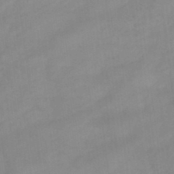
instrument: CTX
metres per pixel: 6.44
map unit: lHb
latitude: -45.3321
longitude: 66.4818
